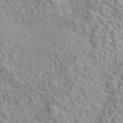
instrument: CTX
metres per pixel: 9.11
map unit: eAb
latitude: 44.1011
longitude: 117.3509
